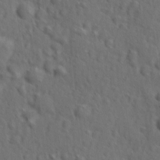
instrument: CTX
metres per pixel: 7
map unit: Ave
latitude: -9.8800
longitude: -119.5371
